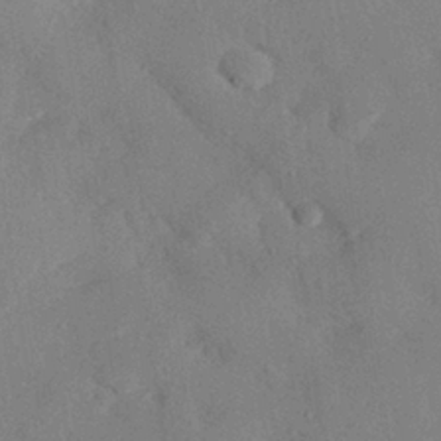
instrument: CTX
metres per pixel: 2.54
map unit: eHh
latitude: 27.7828
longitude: -80.8380
